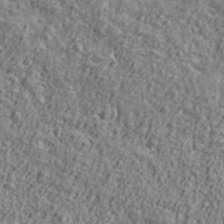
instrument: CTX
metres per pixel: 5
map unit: Ave
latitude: 41.5560
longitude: -111.6505
